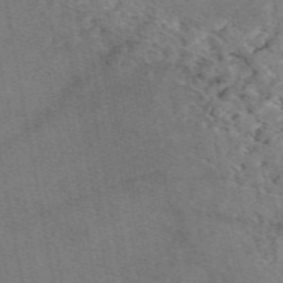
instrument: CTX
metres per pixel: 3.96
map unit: eAb
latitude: 49.0458
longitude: 113.2376
